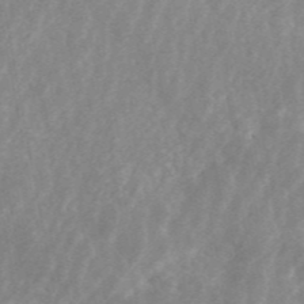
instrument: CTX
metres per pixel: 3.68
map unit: ANa
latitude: 45.2348
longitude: 24.9542
